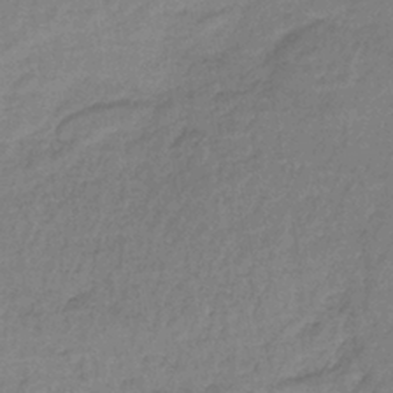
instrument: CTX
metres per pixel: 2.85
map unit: lHb
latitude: -37.2187
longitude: 61.5021
